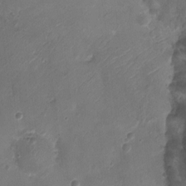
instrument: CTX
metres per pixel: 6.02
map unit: Ht
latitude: -2.9163
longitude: -19.4804
